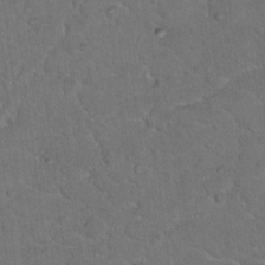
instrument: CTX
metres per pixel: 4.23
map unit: Hto
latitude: 15.6883
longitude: -37.9339
